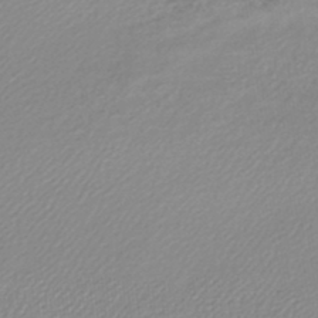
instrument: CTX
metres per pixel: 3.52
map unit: lHb
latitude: -45.1998
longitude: 65.5399
